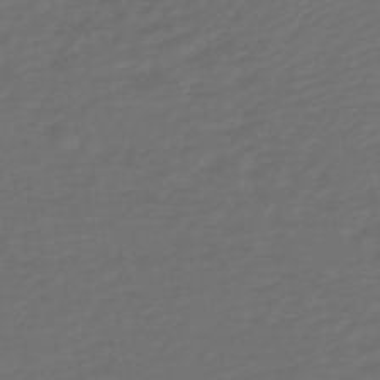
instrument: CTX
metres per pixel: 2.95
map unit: HNb
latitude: -47.6533
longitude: 55.4455
